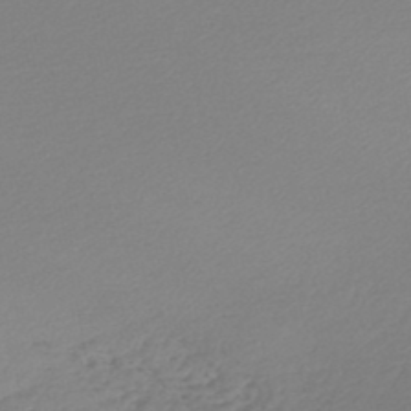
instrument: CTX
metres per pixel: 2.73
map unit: lHb
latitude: -47.0486
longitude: 66.6140
